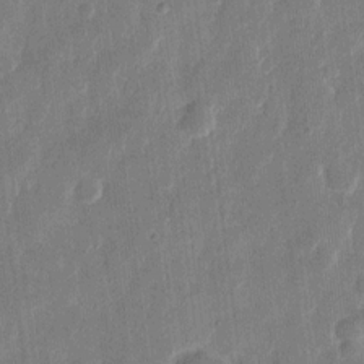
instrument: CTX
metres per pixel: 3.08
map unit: eHh
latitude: 12.1767
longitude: -70.0822
